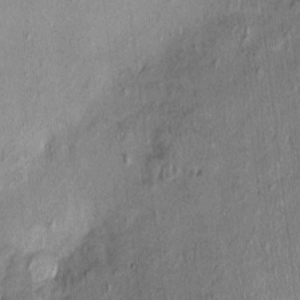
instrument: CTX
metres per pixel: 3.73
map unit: Nhu
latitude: -0.7086
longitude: -14.5357
